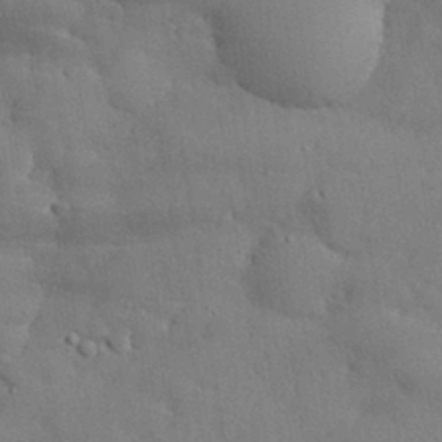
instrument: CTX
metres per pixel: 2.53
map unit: eHh
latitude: 29.9717
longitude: -83.0080
